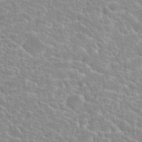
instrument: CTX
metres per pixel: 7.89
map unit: Hto
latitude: 23.5182
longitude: -40.6301
